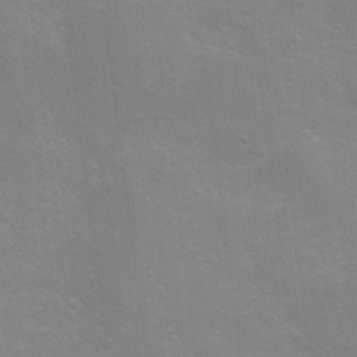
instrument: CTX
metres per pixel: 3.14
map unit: Nhu
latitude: 8.9892
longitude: -22.0633
